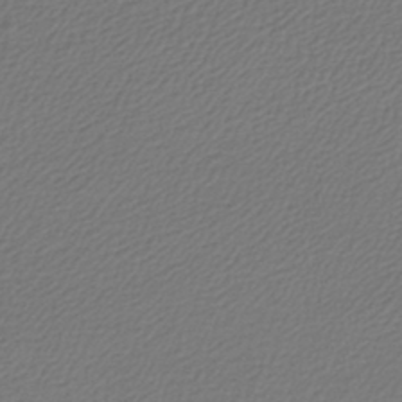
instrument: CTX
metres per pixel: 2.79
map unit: lHb
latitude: -42.7085
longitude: 65.6344
